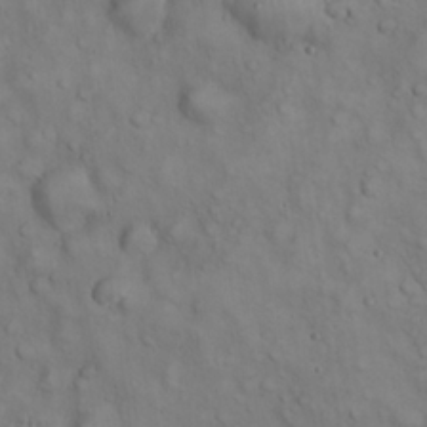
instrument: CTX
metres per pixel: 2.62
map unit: eHh
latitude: 22.8947
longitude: -60.9513
